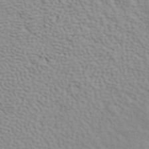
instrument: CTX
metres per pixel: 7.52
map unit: ANa
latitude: 42.6491
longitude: 54.6519
